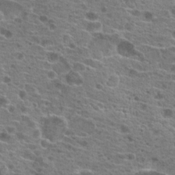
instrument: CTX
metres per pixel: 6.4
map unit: Hto
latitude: 20.4223
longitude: -41.6127
